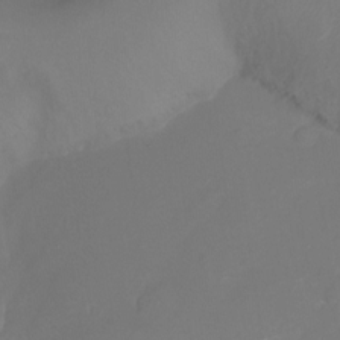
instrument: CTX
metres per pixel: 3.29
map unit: Ht
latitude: -16.9542
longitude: -42.7813
